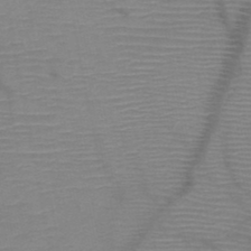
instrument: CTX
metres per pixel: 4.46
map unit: HNb
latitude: -46.8408
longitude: -40.7624
